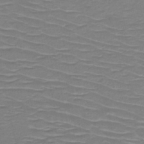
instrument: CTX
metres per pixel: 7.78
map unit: HNb
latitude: -49.6911
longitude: -46.8758
